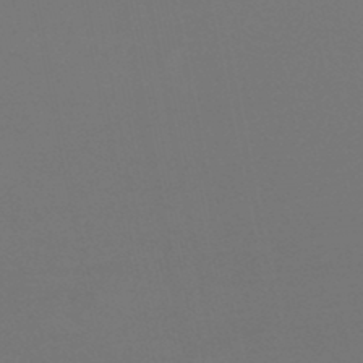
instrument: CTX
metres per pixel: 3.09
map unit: lHb
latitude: -47.3509
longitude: 64.4440
